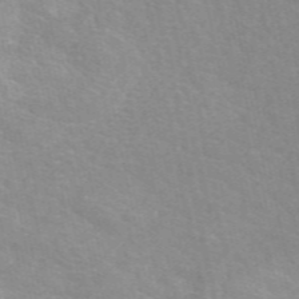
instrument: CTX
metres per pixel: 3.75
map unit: eAb
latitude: 50.4034
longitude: 111.5966
